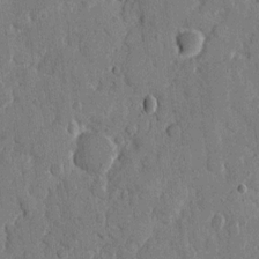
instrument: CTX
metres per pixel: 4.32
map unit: eHh
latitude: 8.8569
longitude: -67.4048
